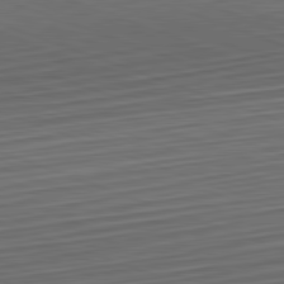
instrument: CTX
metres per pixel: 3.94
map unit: Hpe
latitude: -82.6896
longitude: 15.1620
